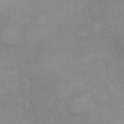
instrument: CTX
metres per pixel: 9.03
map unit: Ht
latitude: -2.9730
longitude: -14.8002
